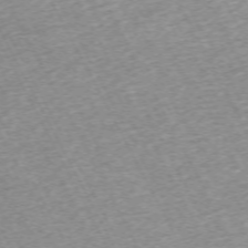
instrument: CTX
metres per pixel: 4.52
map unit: Hpe
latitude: -70.4629
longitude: 12.7274
